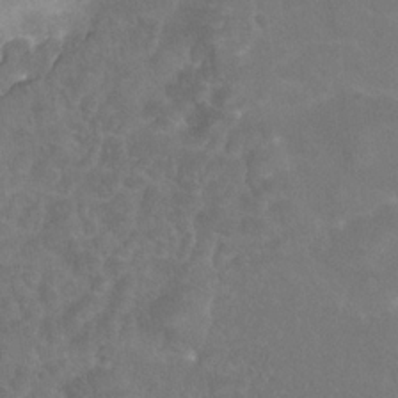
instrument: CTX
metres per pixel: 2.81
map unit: Nhu
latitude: 24.7435
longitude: -54.2333
